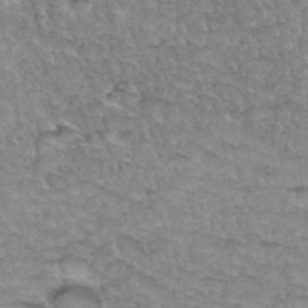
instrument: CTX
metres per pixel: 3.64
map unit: Hto
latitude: 35.3481
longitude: -47.8206
